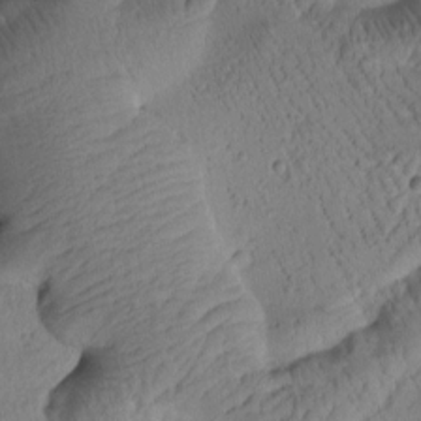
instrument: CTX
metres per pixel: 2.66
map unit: Htu
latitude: 0.8758
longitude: 175.6721
